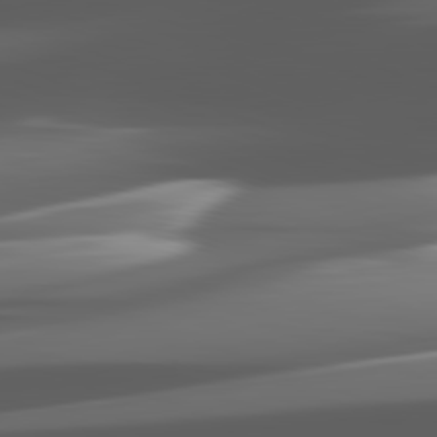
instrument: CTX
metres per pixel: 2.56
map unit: lApd
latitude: 82.3845
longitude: -148.3278
